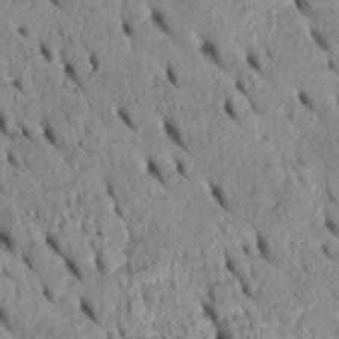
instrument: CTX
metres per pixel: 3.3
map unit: Htu
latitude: -4.3117
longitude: 152.7274
